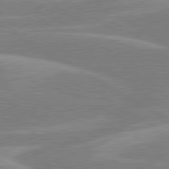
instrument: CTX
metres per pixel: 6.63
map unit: lApd
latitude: 80.3656
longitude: -123.1970
